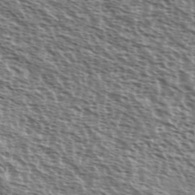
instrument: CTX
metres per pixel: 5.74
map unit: Ave
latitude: 37.7828
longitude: -111.7261
